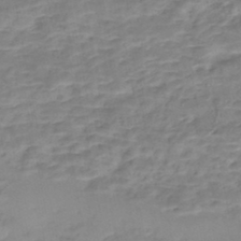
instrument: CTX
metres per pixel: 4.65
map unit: Nhe
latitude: -46.5762
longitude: 152.6518
